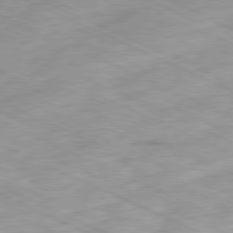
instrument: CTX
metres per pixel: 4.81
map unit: Ap
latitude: -80.5196
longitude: -67.4993
